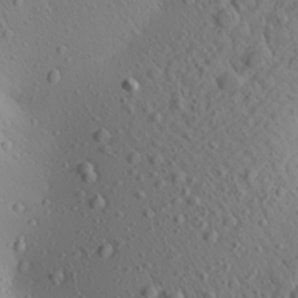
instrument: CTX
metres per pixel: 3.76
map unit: Aa
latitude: 24.4034
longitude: -144.5168
